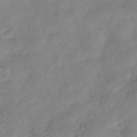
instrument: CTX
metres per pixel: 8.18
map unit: Hve
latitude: -34.0661
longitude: 91.5777
